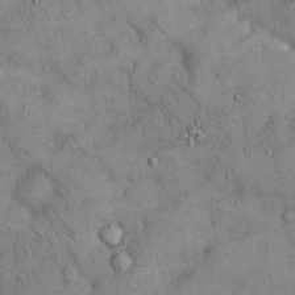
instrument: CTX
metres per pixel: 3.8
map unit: Hto
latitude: 12.5924
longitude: -60.0444
